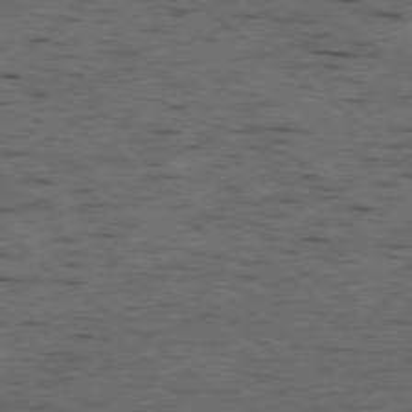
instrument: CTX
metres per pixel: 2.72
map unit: Hpe
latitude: -78.5007
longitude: -22.9703
